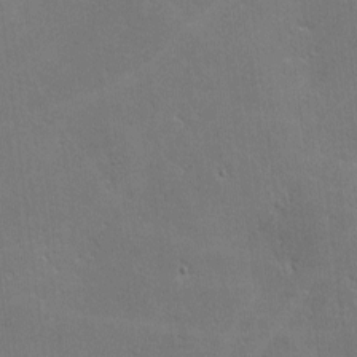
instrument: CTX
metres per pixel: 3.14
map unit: lHvf
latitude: -9.2754
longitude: -102.0444
